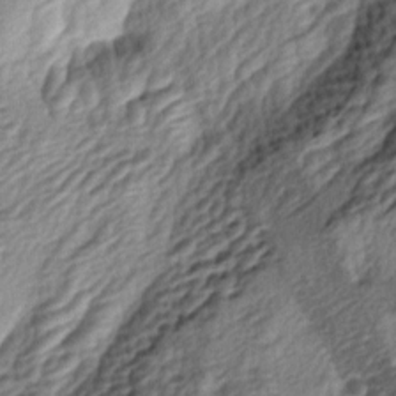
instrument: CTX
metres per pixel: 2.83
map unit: lAa
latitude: -4.2172
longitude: -123.2348
